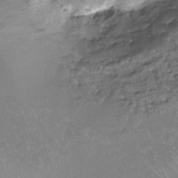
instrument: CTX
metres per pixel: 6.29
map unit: Hto
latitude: -13.8989
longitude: -42.4412
